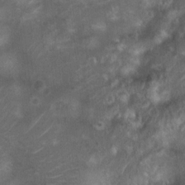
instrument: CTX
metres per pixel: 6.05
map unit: Nhu
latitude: 8.7624
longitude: -21.8395
